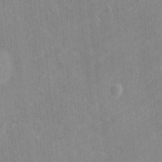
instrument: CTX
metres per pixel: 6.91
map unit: Htu
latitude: -6.8030
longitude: 156.0283
